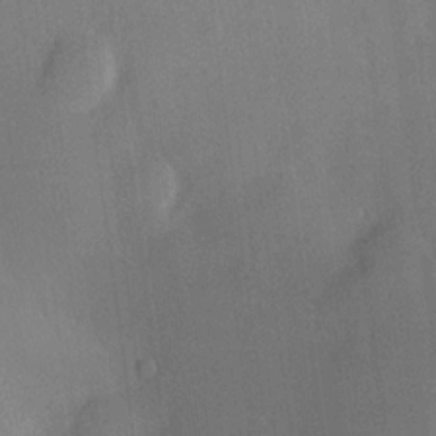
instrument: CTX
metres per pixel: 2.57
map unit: Hve
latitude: 18.5168
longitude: 150.3684
